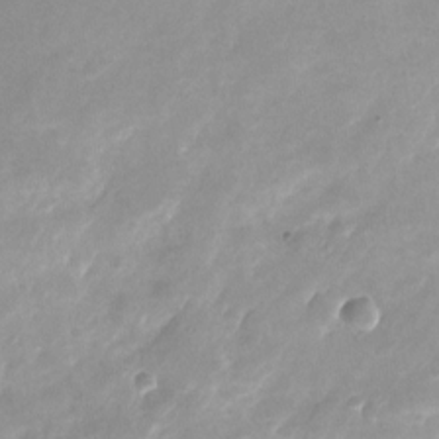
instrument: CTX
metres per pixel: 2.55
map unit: Nhu
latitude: -24.4251
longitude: -70.1956
